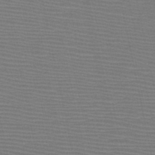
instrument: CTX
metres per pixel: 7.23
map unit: HNb
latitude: -46.6707
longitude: -41.5938
